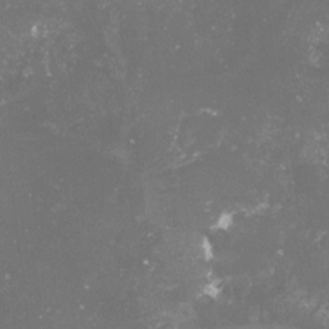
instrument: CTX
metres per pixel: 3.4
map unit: lHvf
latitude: -15.3321
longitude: -98.5734
